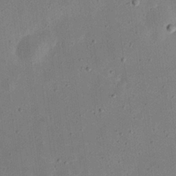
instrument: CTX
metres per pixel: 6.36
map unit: eHh
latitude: 24.4412
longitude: -68.7624
